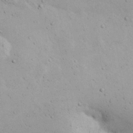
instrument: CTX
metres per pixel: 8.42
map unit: eHh
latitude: 24.4601
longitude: -72.6302
